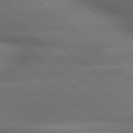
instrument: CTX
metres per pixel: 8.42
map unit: lApd
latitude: 79.2537
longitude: -117.7450
